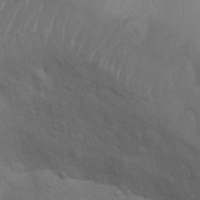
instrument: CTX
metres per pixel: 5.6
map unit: Ht
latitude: 4.1767
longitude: -29.0080
